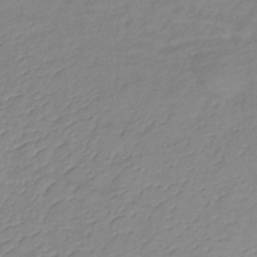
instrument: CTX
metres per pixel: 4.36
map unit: lHb
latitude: -34.5574
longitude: 72.2550
